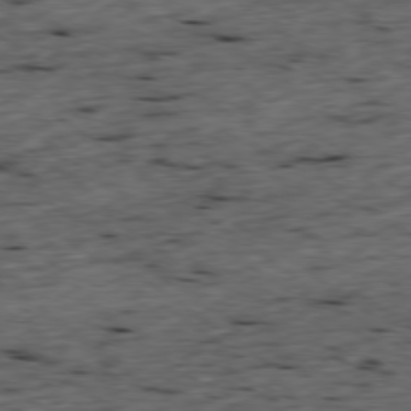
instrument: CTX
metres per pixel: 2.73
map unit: Ap
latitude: -78.8975
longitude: -89.7072
